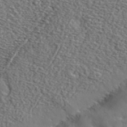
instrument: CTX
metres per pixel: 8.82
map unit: eHh
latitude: 36.2145
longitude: -80.6679
